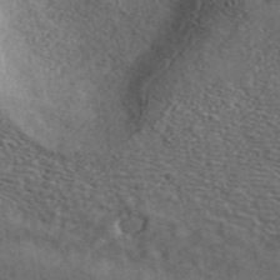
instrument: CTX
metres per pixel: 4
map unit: ANa
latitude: 45.0647
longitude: 45.7100
